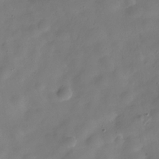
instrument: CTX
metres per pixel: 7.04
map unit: Hve
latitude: -31.5021
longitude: 94.8408
